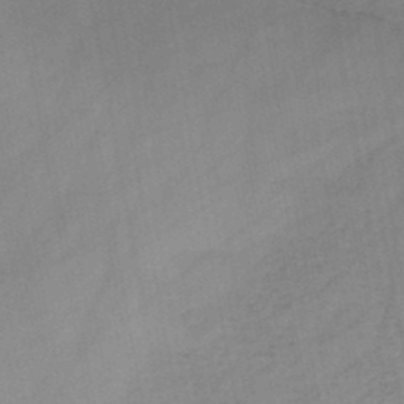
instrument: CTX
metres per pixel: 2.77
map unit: HNb
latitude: -46.4062
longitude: -38.6301
